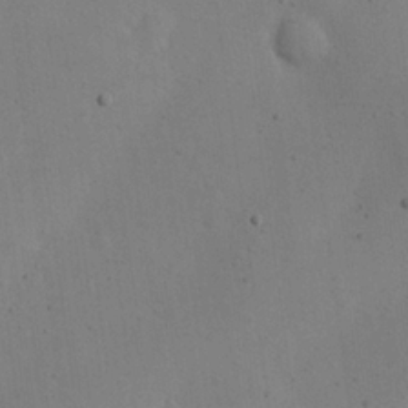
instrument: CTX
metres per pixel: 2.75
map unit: eHh
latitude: 24.3089
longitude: -70.0255
